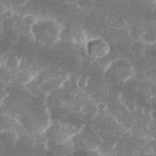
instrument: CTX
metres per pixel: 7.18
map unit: Nhu
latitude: 26.0255
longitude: -61.3481
